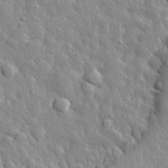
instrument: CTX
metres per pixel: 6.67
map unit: eHh
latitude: 32.4412
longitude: -79.2726
